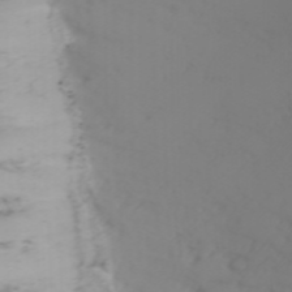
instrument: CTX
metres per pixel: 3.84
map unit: Nhu
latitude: -3.1809
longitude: -71.1214
